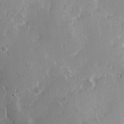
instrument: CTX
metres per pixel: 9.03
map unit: Hve
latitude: 23.8394
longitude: 146.3873
